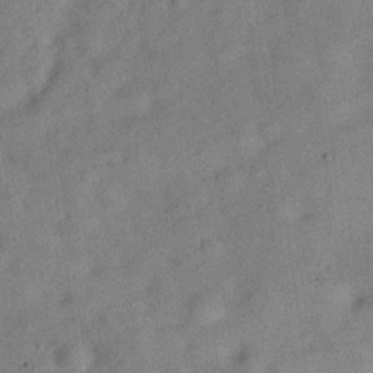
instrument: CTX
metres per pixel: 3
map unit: Hve
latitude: -30.6140
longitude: 91.8234
